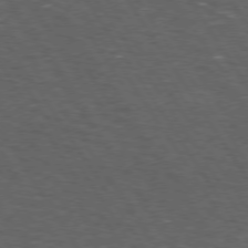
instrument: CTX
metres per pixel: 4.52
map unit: Hpe
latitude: 73.9151
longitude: -124.5923
